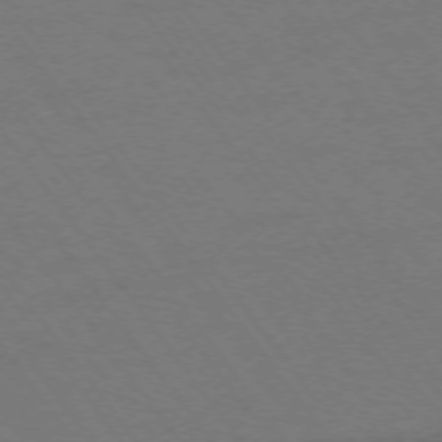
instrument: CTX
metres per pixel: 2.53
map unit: Ap
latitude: -74.7086
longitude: -70.0255
